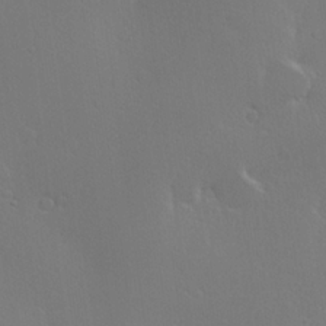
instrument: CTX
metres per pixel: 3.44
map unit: Hve
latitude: 23.3671
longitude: 145.8045
